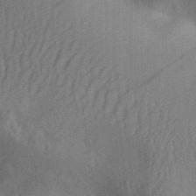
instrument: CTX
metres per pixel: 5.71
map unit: Aa
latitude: 31.9151
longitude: -141.9906
